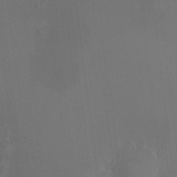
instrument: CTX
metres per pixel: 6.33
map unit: HNhu
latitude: 6.5924
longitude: 8.8408
